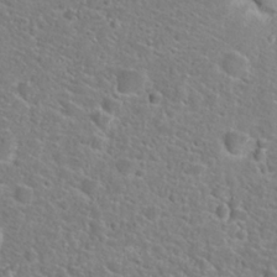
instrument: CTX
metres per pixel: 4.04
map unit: Hto
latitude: 24.7246
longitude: -49.3671
